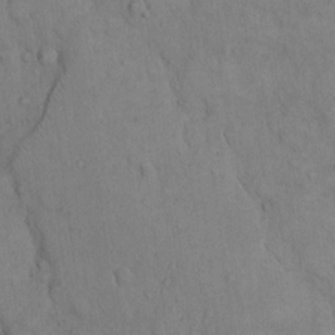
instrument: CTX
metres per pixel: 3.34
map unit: Hto
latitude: 9.5371
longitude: -60.5923
